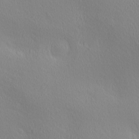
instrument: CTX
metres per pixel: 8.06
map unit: Ave
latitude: 3.1781
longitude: -115.1592
